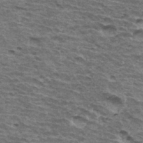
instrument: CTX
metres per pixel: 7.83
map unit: Hto
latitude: 34.6301
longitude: -42.8569
